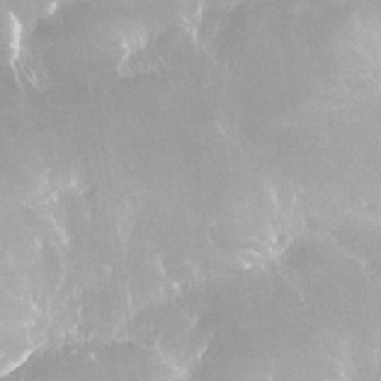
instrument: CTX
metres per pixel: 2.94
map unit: Nhu
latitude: 28.0255
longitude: -63.2348
